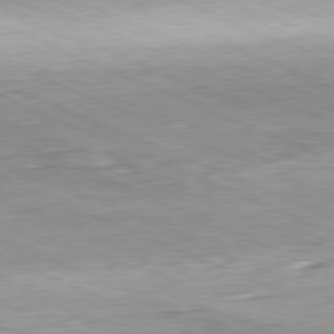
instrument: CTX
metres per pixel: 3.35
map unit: Hpe
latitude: -81.5966
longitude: 12.1795
